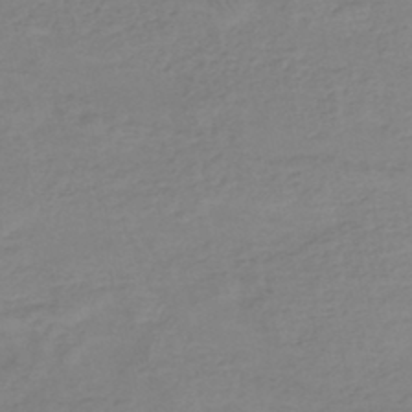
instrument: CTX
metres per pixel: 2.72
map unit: eHh
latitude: -44.9353
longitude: -29.4426
